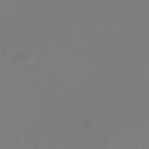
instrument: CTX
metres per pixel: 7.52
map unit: eHb
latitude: -36.9352
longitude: 78.5762
